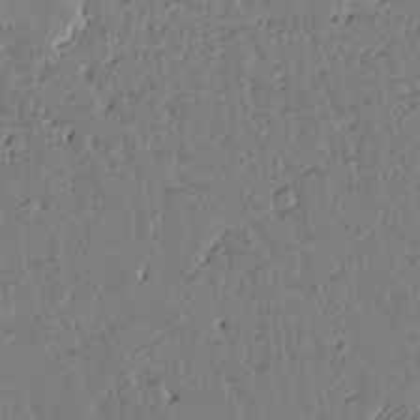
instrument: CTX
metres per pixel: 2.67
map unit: lAvf
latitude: 14.7247
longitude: -127.3104
